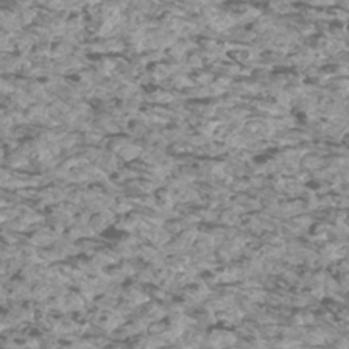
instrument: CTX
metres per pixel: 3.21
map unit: Htu
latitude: 3.2915
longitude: -20.8947
